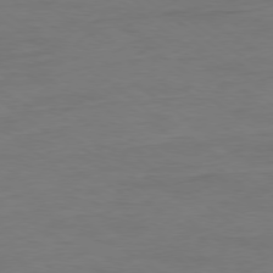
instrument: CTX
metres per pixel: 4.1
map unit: Ap
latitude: -79.1620
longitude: -88.9703
